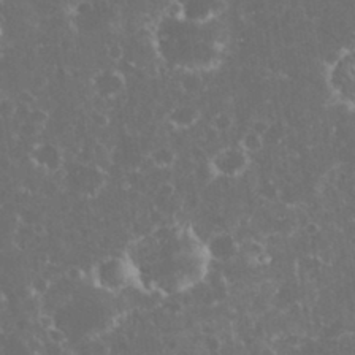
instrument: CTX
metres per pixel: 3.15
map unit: eHh
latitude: 33.1403
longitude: -61.7827
